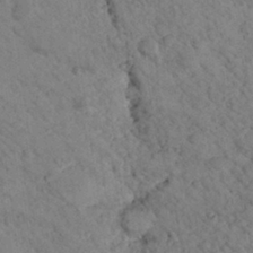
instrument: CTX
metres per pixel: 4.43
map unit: lHvf
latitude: 13.6505
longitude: 178.7652
